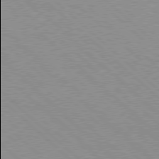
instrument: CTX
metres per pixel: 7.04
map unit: Hpe
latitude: 77.5938
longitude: -153.9906
